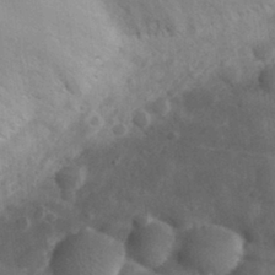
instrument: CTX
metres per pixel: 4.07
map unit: eHh
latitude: 30.3468
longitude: -72.2712
